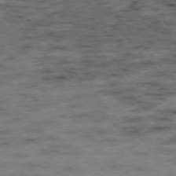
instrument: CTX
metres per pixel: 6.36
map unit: Hpe
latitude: -76.4440
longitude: -17.0836
